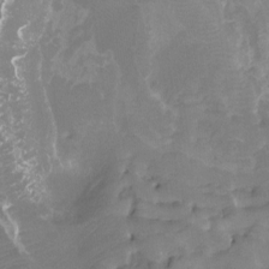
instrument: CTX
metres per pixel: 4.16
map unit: Ht
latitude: -13.5399
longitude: -44.1011
